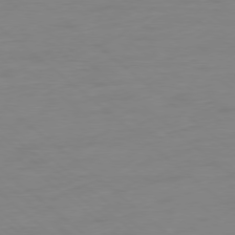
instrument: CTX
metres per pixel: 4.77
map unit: Ap
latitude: -78.2550
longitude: -76.8569
